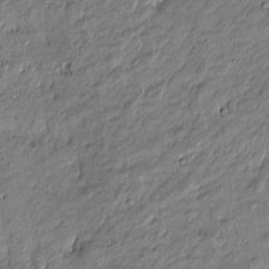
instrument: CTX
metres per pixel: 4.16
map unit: Htu
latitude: -6.8408
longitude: 177.2754
